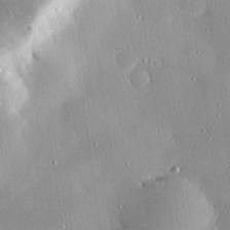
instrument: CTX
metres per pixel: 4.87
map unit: eHh
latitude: 24.3089
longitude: -89.9528
